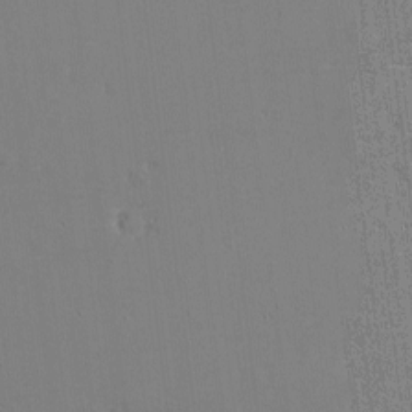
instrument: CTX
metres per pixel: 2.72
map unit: eHh
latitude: -4.0472
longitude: -80.4601
